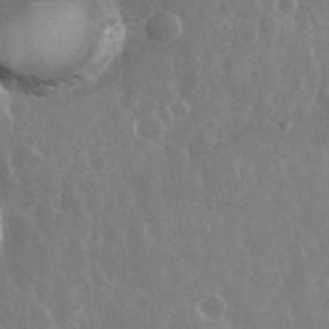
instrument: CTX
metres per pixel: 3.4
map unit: eHh
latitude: 35.7071
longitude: -58.7435
